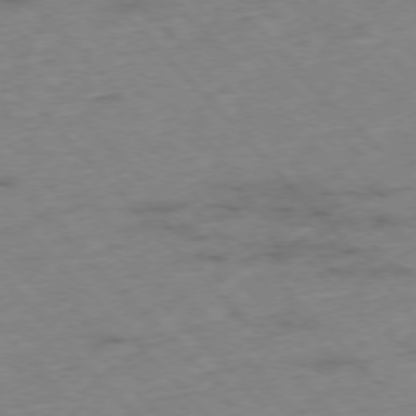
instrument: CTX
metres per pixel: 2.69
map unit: Hpe
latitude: -76.4629
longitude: -17.1970
